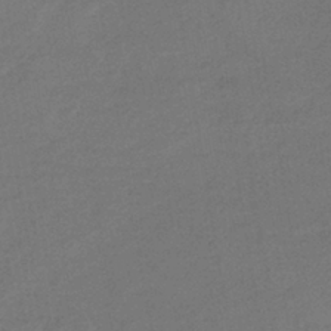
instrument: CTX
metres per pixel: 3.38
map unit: lHb
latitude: -39.6344
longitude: 69.5021
